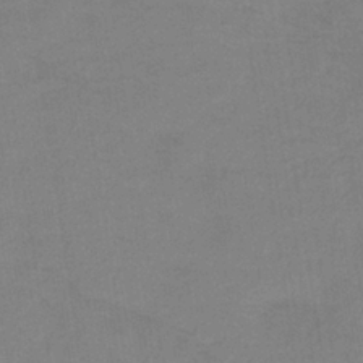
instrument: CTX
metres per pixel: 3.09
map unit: HNb
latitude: -34.6896
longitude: 54.5763
